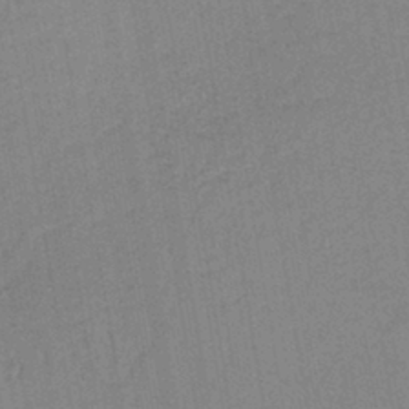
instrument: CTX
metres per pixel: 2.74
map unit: lHb
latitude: -41.0864
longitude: 60.8408
